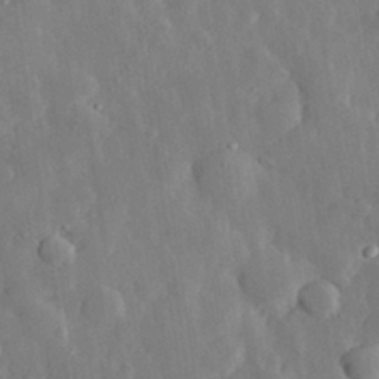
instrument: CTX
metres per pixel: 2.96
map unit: eHh
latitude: 29.0458
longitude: -79.5371
